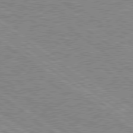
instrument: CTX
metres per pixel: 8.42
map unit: Hpe
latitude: 79.0459
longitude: -161.5938
